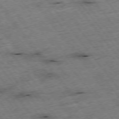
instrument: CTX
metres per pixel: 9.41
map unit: Hpe
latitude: -75.6533
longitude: -22.1011
